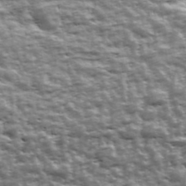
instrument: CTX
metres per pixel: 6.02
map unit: Ave
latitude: 43.3104
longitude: -111.9150
